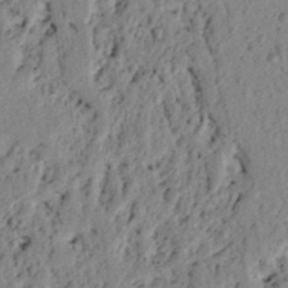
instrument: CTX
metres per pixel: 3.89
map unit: lAvf
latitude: 6.6113
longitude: 165.7289
